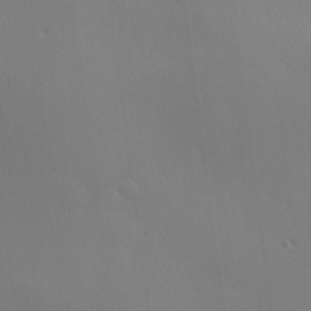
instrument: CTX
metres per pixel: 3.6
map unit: Hve
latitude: 18.9136
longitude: 150.8408
